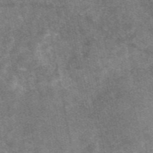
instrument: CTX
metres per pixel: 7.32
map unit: eAb
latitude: 47.0837
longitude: 121.2187
